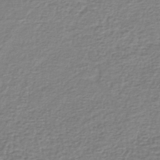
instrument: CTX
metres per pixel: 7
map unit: lHb
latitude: -42.4251
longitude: 70.6519
